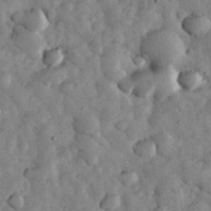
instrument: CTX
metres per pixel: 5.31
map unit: eHh
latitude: 33.8772
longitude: -68.5546
